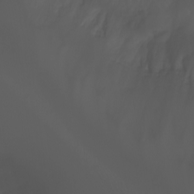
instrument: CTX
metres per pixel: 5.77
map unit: Nhu
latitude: -5.7666
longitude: -88.8758
